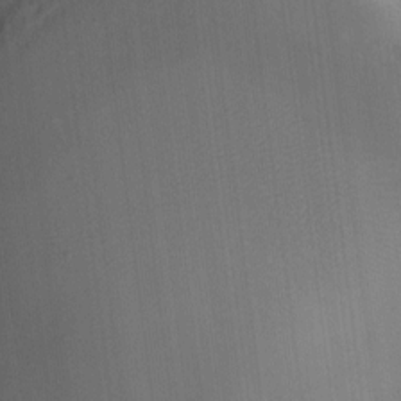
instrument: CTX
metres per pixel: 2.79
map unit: eHh
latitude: 5.2915
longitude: -66.1577
